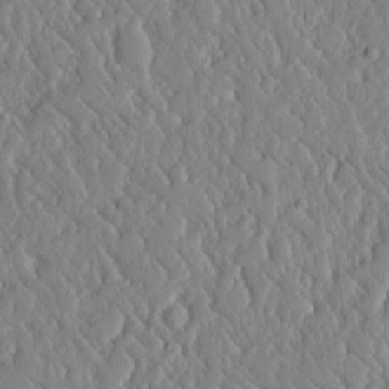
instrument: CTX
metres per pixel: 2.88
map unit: lHvf
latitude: 17.0270
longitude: -114.9702
